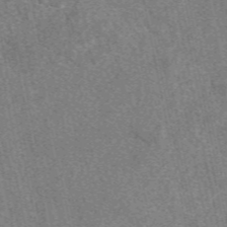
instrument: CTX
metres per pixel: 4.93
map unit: eAb
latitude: 48.5168
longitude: 109.5021
